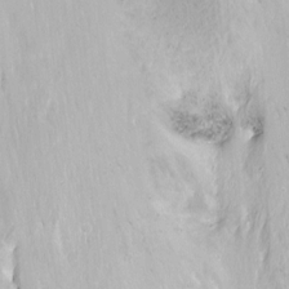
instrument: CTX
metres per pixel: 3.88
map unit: Nhu
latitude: -13.6533
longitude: -40.7435
